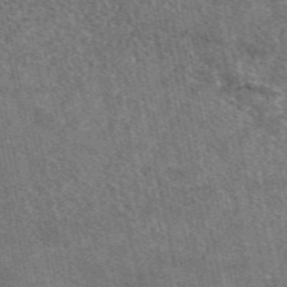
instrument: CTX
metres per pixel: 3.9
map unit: eAb
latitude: 48.9892
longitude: 117.0675
